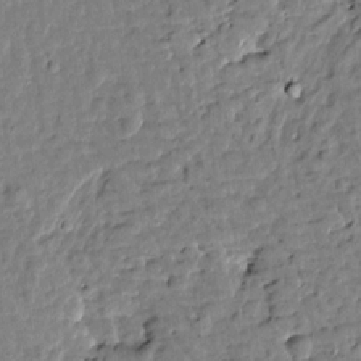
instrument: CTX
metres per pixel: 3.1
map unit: Htu
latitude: 0.9891
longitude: -179.2159
